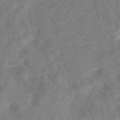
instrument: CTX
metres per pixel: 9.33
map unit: eHb
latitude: -38.1228
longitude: 77.1431
